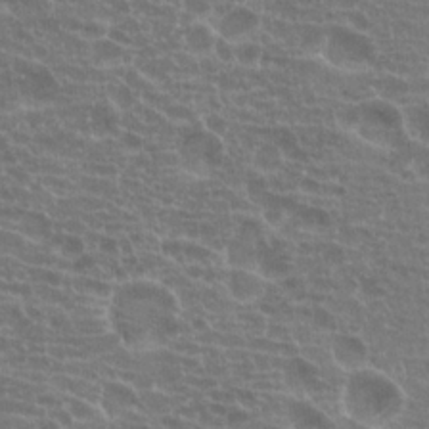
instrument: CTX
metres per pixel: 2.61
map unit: Hto
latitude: 20.1767
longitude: -40.1766
